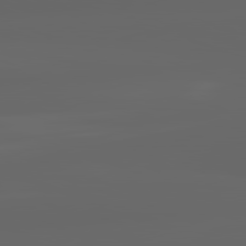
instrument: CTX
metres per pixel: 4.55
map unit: lApd
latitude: 82.1577
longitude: -170.0633
